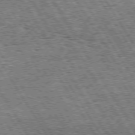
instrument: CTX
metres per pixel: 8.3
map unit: Hpe
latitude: 73.6505
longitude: -134.8191
